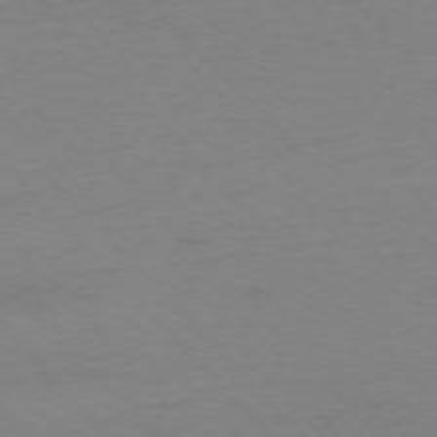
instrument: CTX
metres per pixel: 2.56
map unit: Ap
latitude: -76.7274
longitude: -71.5560
